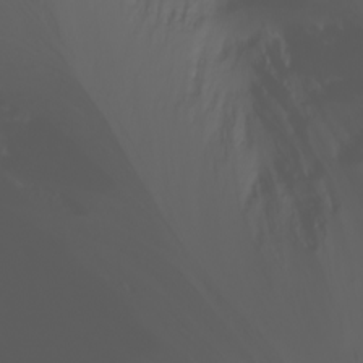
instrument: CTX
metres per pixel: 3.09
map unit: Htu
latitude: -7.1620
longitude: -71.8583
